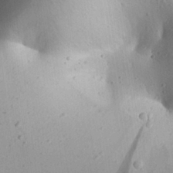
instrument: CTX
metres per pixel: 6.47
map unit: Aa
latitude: 25.2348
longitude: -143.9717
